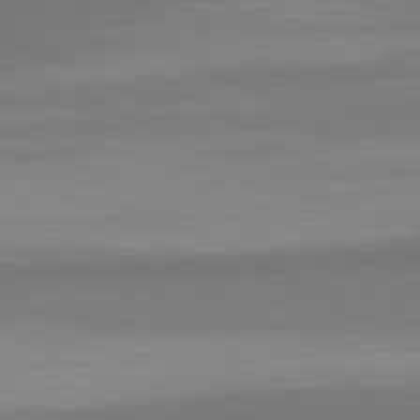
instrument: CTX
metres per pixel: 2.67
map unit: lApd
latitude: 81.1025
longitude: 159.2375
